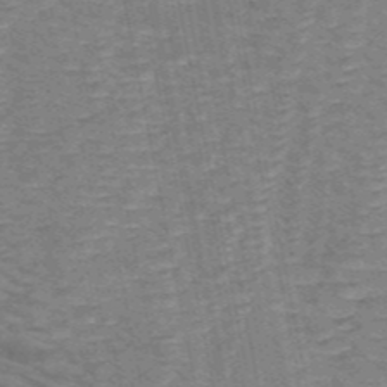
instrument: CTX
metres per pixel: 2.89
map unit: HNb
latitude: -53.8422
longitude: -45.4804
